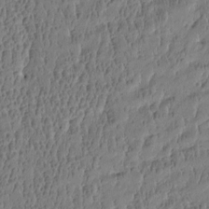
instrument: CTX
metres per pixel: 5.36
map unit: Htu
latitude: -4.8030
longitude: 176.4251
